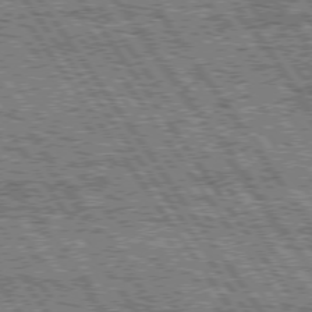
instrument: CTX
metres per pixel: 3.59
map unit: Hpe
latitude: 74.9892
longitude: -153.6694
